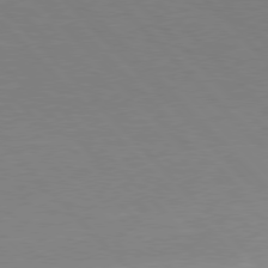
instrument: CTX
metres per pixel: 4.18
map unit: Hpe
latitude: 77.6316
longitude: -163.3860
